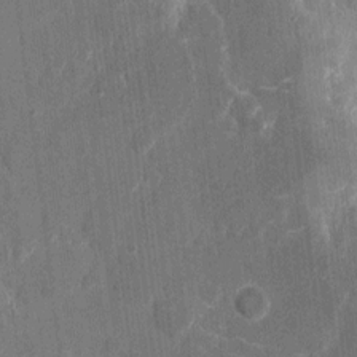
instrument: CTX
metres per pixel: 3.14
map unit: eHh
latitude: 7.9528
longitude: -67.9339
